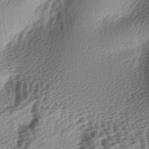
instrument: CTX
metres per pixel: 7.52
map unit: lAa
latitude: -5.8233
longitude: -123.7827
